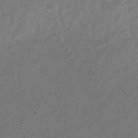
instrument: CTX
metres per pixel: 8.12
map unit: eHb
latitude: -30.0283
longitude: 65.3132
